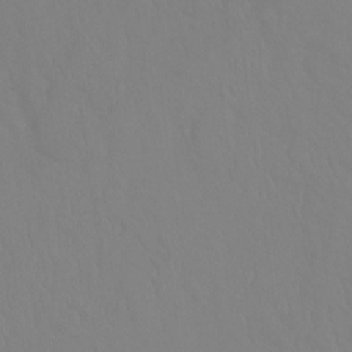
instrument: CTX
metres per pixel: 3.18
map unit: Ht
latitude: -9.4454
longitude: -35.0080
